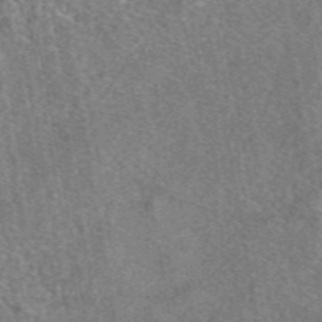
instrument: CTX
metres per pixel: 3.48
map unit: eAb
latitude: 48.2711
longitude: 112.0661
